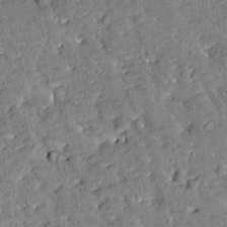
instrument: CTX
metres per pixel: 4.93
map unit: Htu
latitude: -2.3684
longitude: 174.7085
